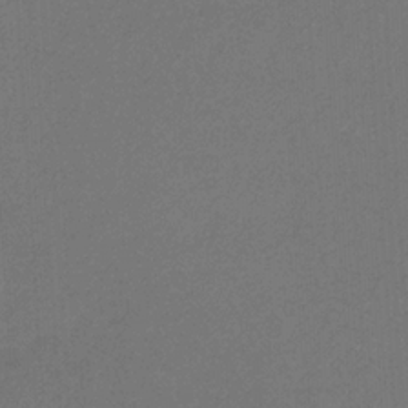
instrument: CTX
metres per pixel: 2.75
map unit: eHb
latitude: -32.0850
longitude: 69.4454
